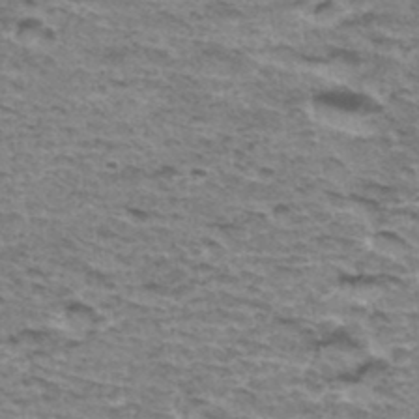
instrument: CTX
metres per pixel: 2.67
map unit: Hto
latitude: 35.9717
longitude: -43.2537
